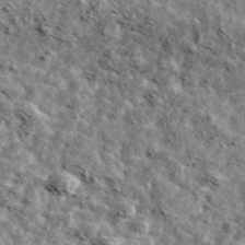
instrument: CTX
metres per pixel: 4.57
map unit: Ave
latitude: 42.4601
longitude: -107.6316
